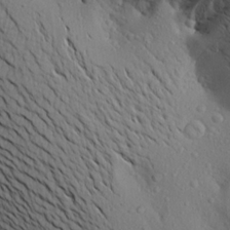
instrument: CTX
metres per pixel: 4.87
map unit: Aa
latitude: 23.0080
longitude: -146.3090
